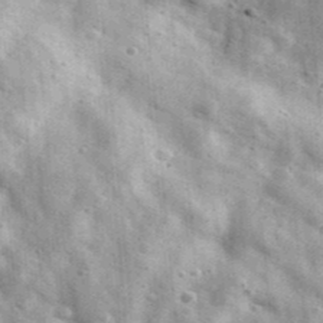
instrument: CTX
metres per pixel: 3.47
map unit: Ave
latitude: 40.9325
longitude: -106.7813
